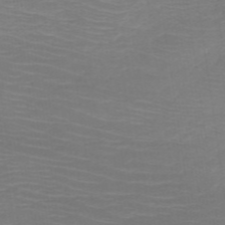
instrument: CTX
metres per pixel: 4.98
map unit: HNb
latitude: -50.2739
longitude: -45.2915
